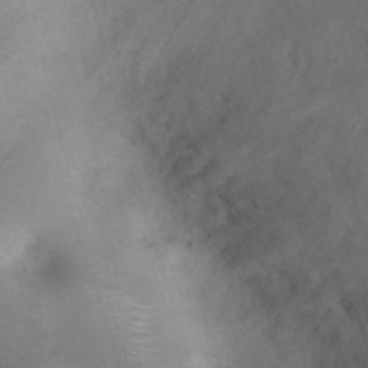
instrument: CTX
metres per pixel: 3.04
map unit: Ht
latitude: -0.6519
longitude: -32.9136
